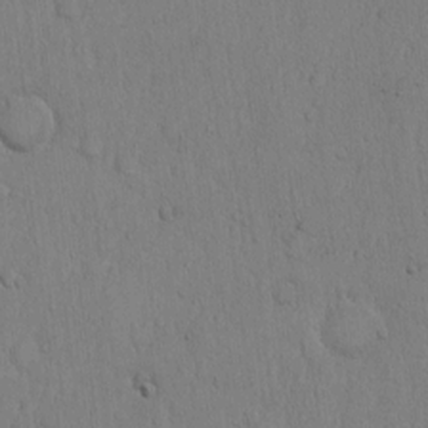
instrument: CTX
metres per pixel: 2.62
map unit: Hto
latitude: 11.3104
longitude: -57.6127
